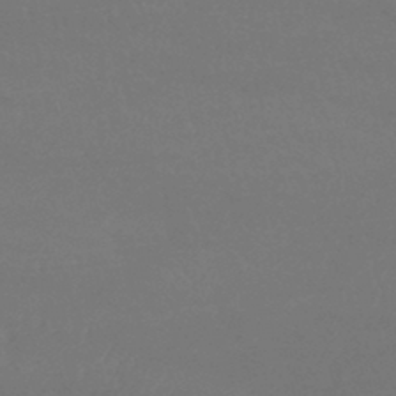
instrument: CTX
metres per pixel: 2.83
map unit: lHb
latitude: -38.3118
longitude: 73.1809
